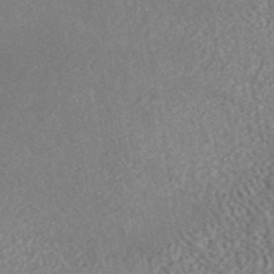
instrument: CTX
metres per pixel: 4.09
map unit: eAb
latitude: 44.6679
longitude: 124.6329
